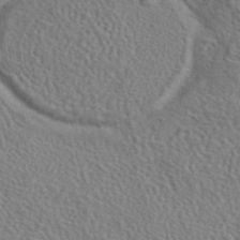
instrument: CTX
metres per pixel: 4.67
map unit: eAb
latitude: 42.9892
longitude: 112.9731
